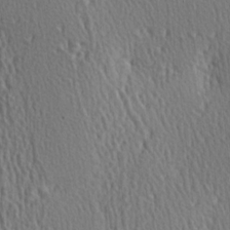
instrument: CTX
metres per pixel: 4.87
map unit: Hve
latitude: 2.0822
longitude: -124.4790
